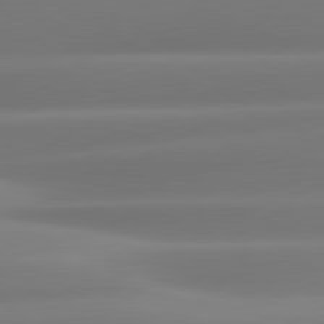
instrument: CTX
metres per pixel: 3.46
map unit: lApd
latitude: 80.9514
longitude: -160.8569
